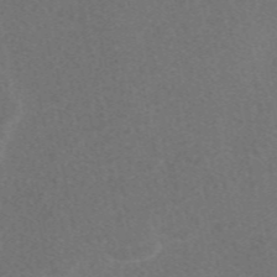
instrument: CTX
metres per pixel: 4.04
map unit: eAb
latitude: 48.0255
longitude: 118.8408
